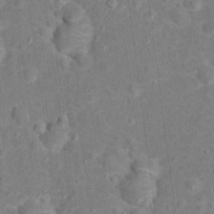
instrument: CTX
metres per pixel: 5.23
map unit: Hto
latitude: 15.2915
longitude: -41.8772
